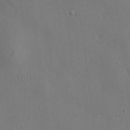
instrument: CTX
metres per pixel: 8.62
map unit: lHvf
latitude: 23.4237
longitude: 141.6722
